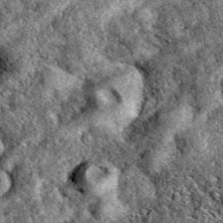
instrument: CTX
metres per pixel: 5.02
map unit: eAb
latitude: 39.2159
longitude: 111.1998
